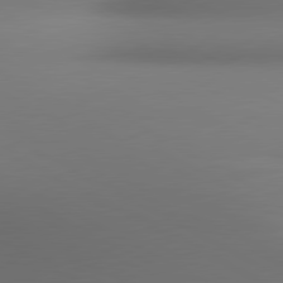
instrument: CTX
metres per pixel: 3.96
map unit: lApd
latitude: 80.8191
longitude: 136.0094
